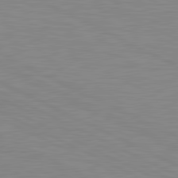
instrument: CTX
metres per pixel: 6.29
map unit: lApd
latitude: 81.3104
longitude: -172.0255
